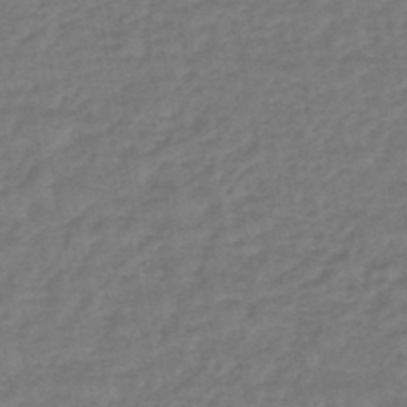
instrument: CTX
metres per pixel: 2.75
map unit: eHb
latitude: -46.1794
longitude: 80.6141
